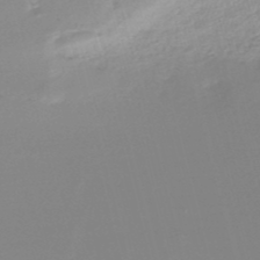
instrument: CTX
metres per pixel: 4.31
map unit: lHb
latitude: -48.5763
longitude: 68.2361
